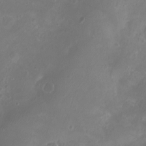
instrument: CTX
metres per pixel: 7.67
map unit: eHh
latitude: -5.5021
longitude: -77.7071
